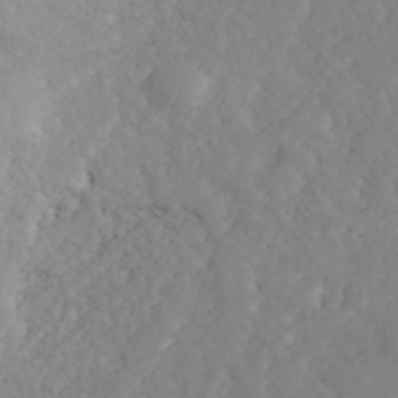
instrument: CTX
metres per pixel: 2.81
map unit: ANa
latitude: 41.2725
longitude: 54.4629
